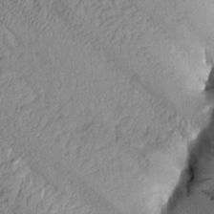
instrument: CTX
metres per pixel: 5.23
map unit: Aa
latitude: 15.1215
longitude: -144.8947
